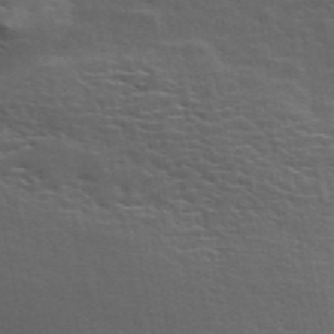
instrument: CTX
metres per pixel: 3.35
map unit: ANa
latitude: 49.0836
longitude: -79.7450
